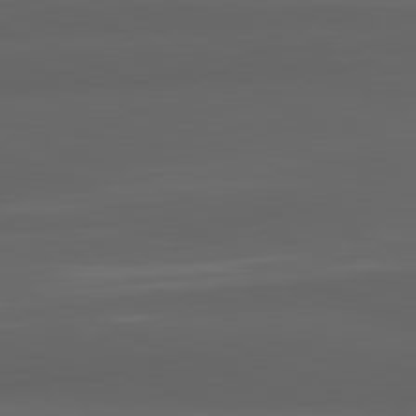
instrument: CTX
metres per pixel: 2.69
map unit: lApd
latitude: 82.0822
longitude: -170.5168
